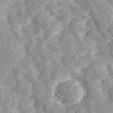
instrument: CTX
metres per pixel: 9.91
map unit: Ave
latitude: 14.1956
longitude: -104.1578
